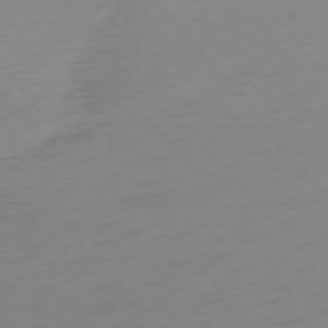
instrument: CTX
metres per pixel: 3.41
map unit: Ap
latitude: -75.4833
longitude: -71.6694
